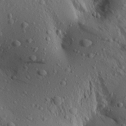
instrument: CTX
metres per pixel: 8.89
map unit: Aa
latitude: 19.5371
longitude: -148.5168
